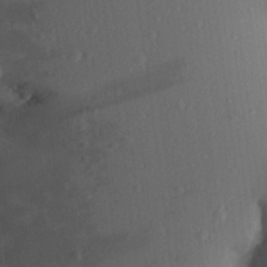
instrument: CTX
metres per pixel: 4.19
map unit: Aa
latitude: 25.6316
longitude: -136.2901
